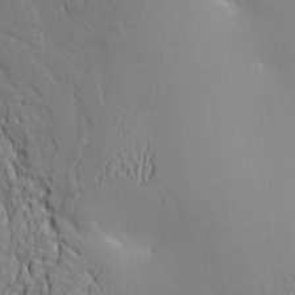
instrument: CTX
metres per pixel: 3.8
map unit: Aa
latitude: 9.7828
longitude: -130.1767
